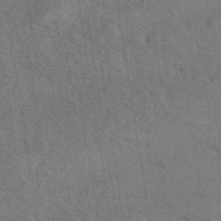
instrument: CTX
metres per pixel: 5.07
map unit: eAb
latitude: 42.8947
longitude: 110.6896
